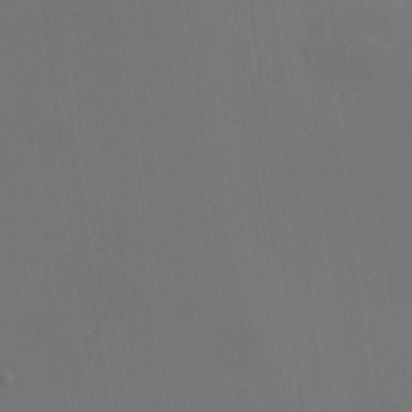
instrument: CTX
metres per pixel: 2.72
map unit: HNhu
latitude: 10.7246
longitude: 11.4077
